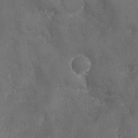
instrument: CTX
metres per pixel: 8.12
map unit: Ave
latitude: -7.2565
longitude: -119.8394
